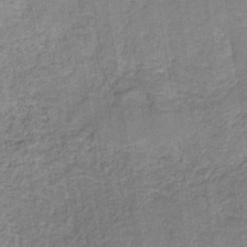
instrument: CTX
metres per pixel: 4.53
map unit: HNb
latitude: -35.0675
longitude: 54.2929
